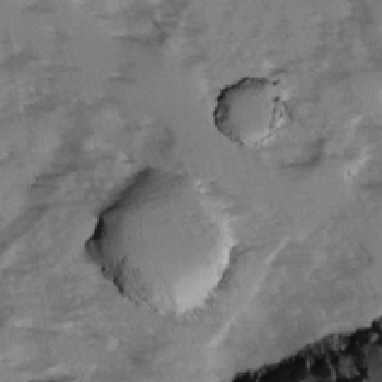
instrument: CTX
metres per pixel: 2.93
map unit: Ave
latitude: 0.7057
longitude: -110.4223
